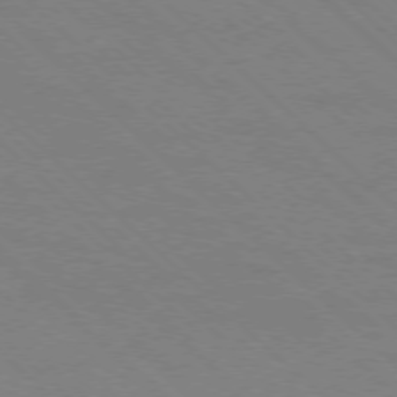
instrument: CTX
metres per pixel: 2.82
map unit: Ap
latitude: -77.6344
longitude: -65.9906
